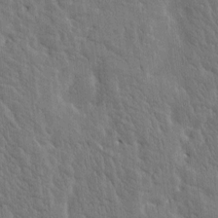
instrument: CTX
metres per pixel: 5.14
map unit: Htu
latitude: -4.1794
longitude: 174.4062
